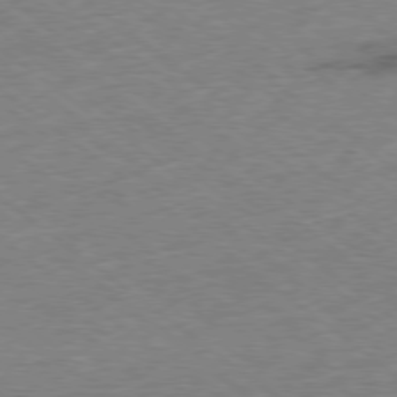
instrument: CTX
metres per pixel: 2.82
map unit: Ap
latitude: -78.8597
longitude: -49.7261
